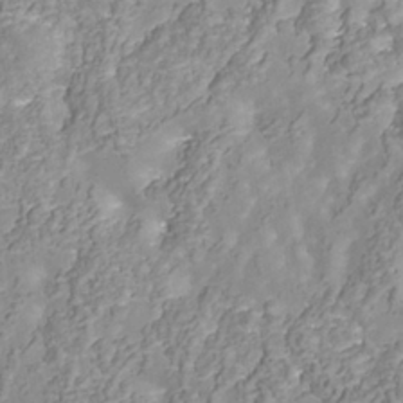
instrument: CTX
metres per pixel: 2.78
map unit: Nhu
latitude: -38.8975
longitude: -85.4615
